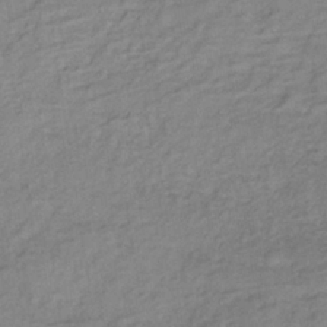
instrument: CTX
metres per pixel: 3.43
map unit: lHb
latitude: -33.9178
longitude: 65.1242
